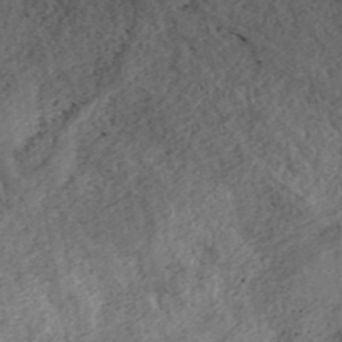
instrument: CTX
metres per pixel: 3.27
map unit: ANa
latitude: 45.0458
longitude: 46.7652
